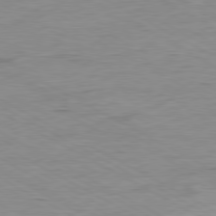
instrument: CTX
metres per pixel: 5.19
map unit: Ap
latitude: -81.0487
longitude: -78.1389
